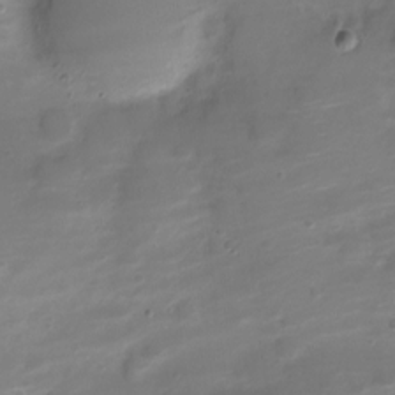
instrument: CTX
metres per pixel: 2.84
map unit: Nve
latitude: -21.0486
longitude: 105.1242
